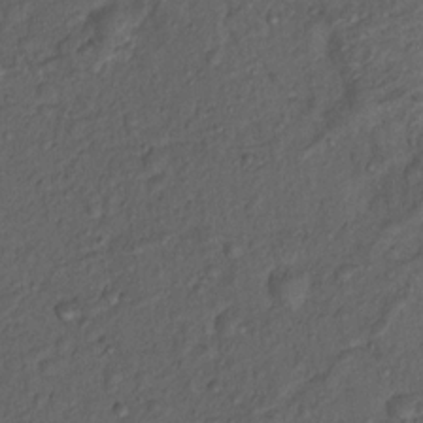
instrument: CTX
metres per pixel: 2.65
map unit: Nhu
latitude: 12.6302
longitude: -28.6490
